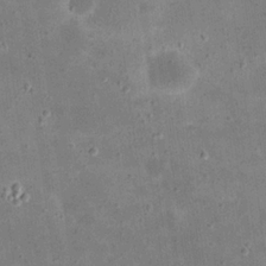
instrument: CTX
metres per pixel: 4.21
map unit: eHh
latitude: 21.2537
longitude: -66.5923
